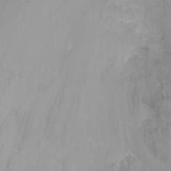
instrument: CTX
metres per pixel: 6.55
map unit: Ht
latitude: -9.8233
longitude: -28.0444
